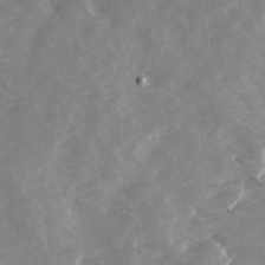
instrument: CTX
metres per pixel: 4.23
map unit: Ave
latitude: 14.1767
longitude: -103.2348
